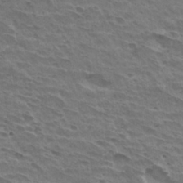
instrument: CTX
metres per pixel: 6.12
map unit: Hto
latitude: 31.2159
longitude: -41.3481
